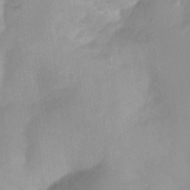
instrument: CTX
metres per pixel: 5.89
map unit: Aa
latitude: -13.7289
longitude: -59.1214
